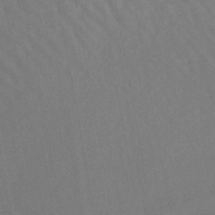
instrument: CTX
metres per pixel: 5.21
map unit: lHb
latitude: -44.7463
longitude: 80.1984
